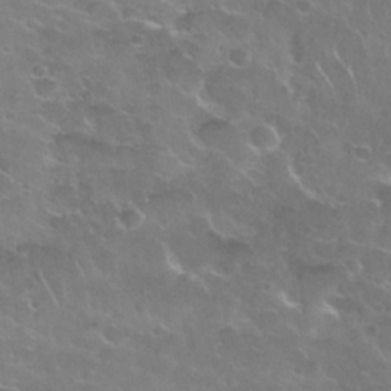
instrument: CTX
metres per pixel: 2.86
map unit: Nhu
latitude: 28.3089
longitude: -61.1403
